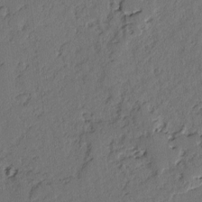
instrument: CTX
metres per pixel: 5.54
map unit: lAvf
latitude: -2.9352
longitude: -106.8002
